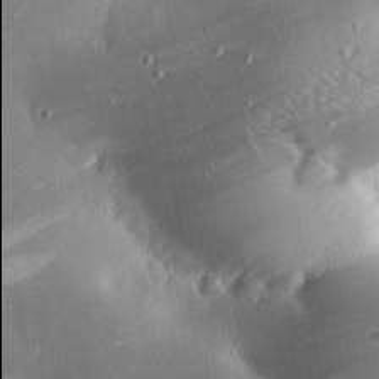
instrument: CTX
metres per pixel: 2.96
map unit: eHh
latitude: 24.5734
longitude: -89.9906
